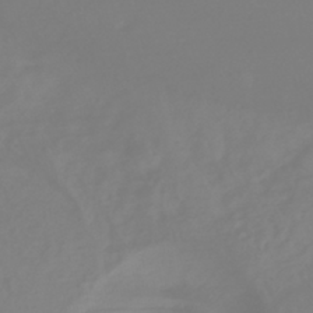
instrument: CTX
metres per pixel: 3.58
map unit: HNhu
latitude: -41.1620
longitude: 100.5384
